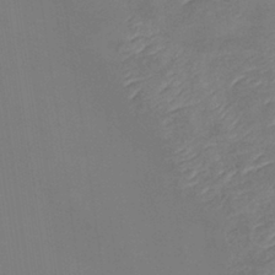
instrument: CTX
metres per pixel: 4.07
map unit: eHb
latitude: -38.3873
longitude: 75.5211
